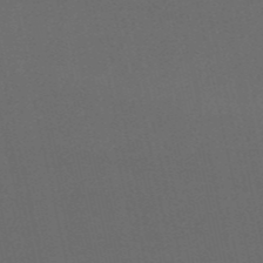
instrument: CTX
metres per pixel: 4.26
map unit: HNb
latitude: -53.8044
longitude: -42.3467
